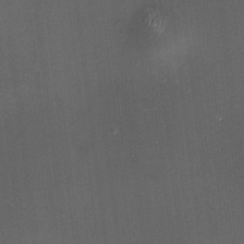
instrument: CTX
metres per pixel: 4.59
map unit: HNhu
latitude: 8.7057
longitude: 13.4266
